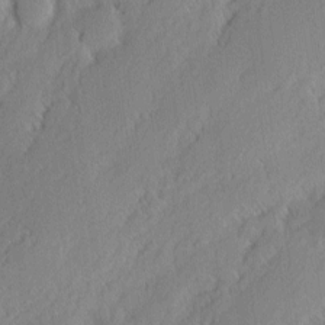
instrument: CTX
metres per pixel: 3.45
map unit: eHh
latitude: 2.2144
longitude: -77.5371
